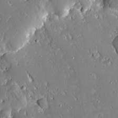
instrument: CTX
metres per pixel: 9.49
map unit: Ave
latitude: 16.6868
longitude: -140.6868
